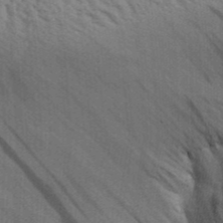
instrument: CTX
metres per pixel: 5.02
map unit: Aa
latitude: 30.9514
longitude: -134.9891
